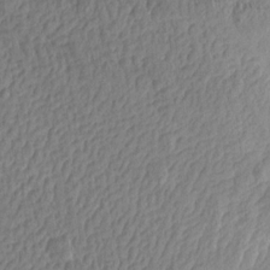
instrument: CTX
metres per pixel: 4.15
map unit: Aa
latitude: 13.2726
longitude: -144.0255
